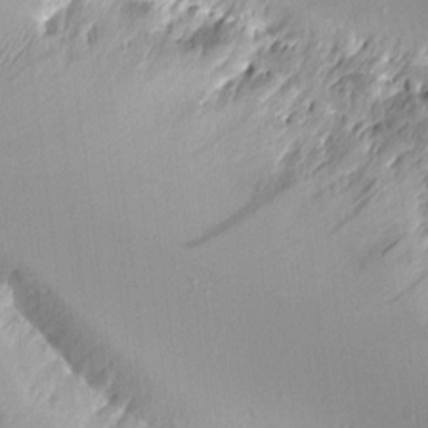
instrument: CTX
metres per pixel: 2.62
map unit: Aa
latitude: 11.4993
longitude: -127.3671
